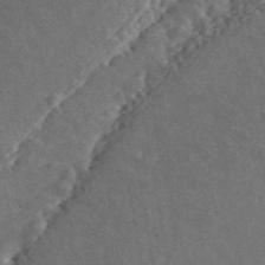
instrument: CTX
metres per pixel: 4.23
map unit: ANa
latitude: 45.4615
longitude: 45.4643
